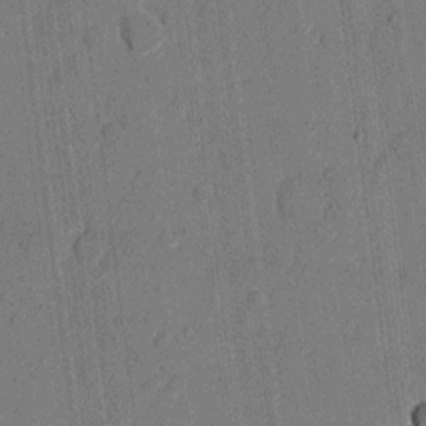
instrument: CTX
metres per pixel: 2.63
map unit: eHh
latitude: 7.3104
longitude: -66.5734
